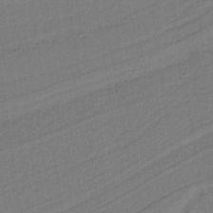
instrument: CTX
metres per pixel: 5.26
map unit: lHb
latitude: -38.2362
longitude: 56.0850
